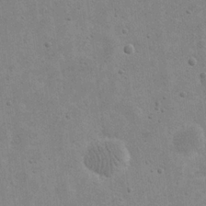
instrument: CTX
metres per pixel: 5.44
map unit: eHh
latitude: 21.7639
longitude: -68.4790
